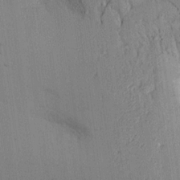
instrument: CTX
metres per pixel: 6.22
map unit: Aa
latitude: 16.5735
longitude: -148.6868
